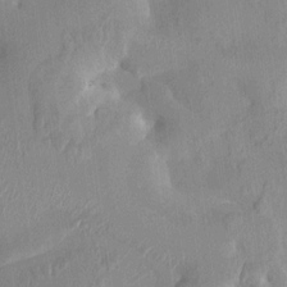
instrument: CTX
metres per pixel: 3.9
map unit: HNhu
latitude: 4.4979
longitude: -6.2711
